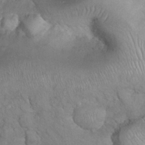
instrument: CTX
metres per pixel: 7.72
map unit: Nhu
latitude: 26.9892
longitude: -65.8772
